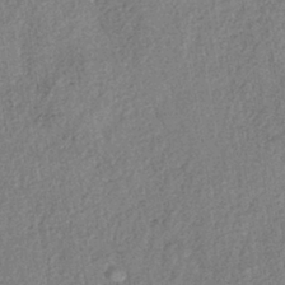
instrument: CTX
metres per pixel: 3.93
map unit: lHb
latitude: -40.6329
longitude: 69.1620
